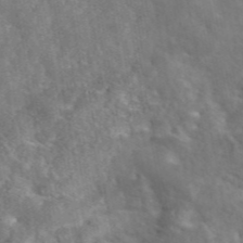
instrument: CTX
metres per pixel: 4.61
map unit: eAb
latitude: 45.4804
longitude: 116.9163
